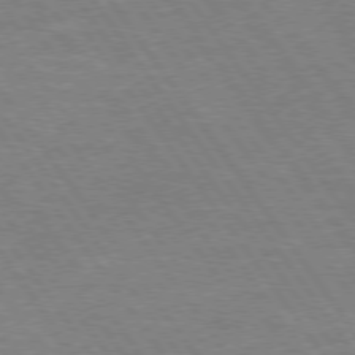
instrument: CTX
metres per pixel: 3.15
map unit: Hpe
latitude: 75.3104
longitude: -142.3467
